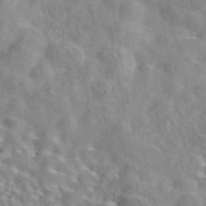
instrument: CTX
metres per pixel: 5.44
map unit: eAb
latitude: 44.2522
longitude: 112.5196
